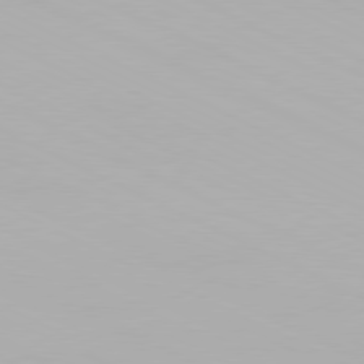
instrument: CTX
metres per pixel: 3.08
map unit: Hpe
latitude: -81.5210
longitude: 18.7085
